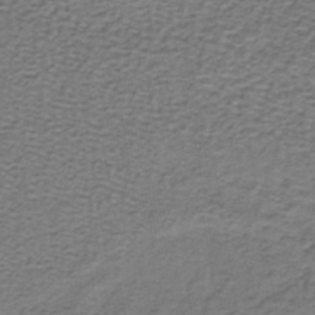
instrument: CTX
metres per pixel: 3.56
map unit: lHb
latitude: -40.7274
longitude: 62.4440
